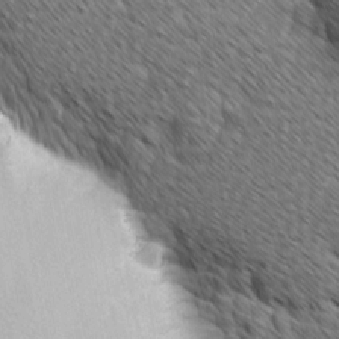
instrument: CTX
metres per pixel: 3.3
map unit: lAvf
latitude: -2.3306
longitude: -114.6112
